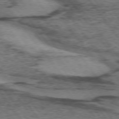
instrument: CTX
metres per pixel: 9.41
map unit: lApd
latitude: 73.9151
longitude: -76.4412
